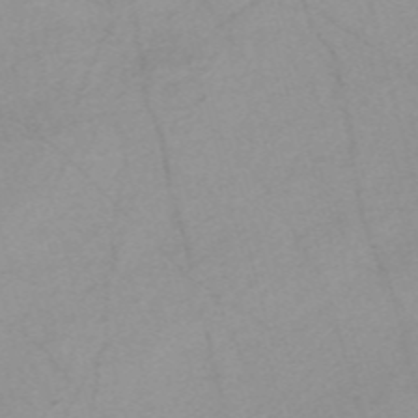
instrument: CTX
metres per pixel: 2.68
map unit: Nve
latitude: -57.3887
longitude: 61.1242
